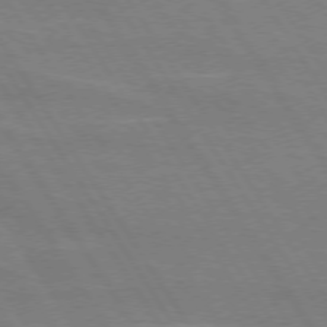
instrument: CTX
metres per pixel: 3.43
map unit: lApd
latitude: 73.8395
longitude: -56.2144
